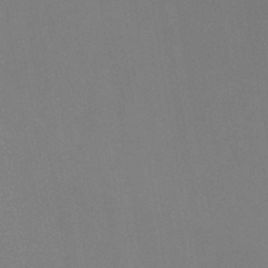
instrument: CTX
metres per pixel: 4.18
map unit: HNb
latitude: -44.2362
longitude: -41.6315
